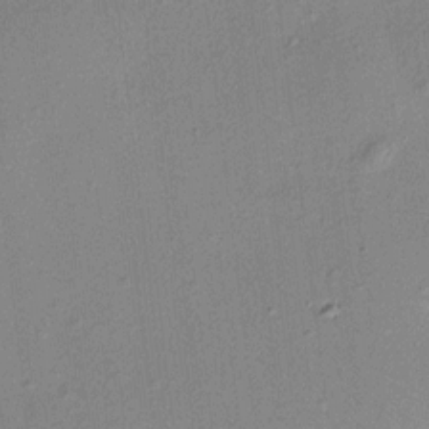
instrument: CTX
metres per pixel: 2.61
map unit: HNhu
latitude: 7.2159
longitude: 15.5399
